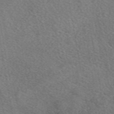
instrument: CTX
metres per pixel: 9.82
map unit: eAb
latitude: 49.7639
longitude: 110.5384
